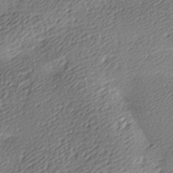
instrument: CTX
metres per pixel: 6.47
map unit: lAa
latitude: -9.4454
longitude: -126.7435
